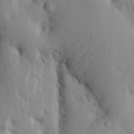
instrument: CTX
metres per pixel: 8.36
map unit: Nhu
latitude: 15.3293
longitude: -78.0822
